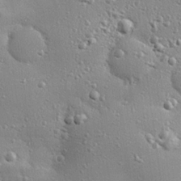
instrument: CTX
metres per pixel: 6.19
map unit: eHh
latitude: 24.7813
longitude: -89.1970
